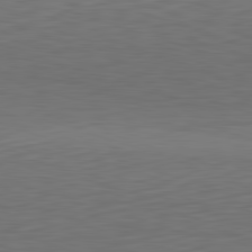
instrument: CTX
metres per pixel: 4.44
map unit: Hpe
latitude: -82.5763
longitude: 11.3321
